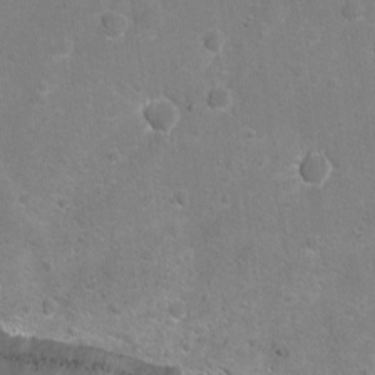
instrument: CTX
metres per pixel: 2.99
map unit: Nhu
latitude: -7.4832
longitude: -41.0458
